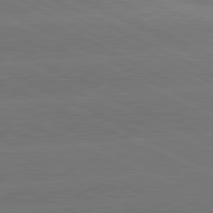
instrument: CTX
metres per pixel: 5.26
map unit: lApd
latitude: 81.5371
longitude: -153.7072
